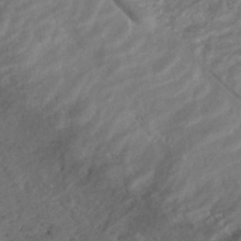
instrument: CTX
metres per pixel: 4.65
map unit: HNhu
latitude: -41.8422
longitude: 105.3131
